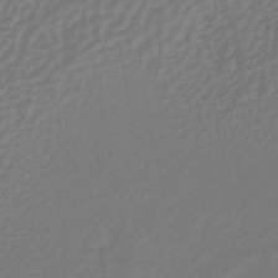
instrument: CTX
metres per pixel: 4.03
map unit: lHb
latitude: -38.5385
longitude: 63.1242
